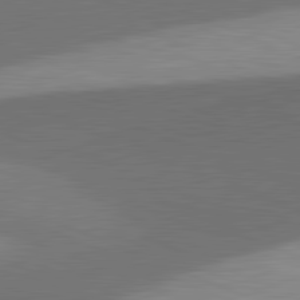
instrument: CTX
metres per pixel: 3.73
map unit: lApd
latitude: 81.6883
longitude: 137.1242
